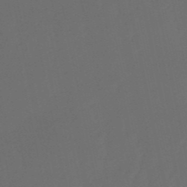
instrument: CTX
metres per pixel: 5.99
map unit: lHb
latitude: -50.9164
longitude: 81.1242
